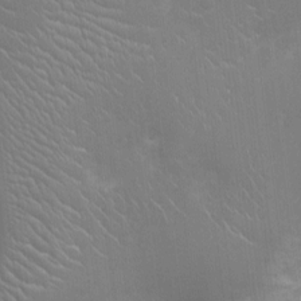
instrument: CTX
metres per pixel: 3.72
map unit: Ht
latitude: -3.2942
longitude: -17.1781
